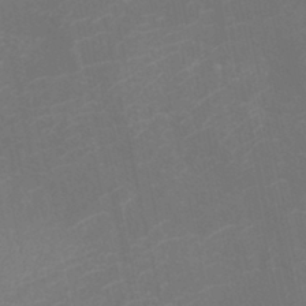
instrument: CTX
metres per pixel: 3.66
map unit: Htu
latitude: -11.5399
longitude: -71.6694
